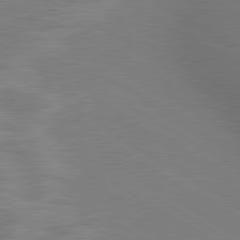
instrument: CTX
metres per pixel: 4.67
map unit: lApd
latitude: 80.1578
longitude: 128.5196
